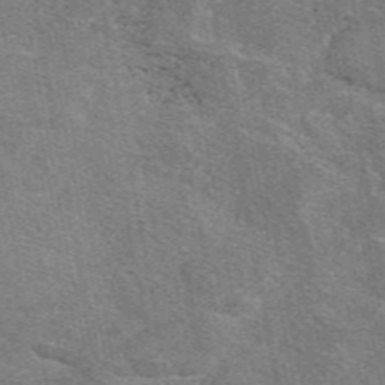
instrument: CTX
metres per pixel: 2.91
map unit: eAb
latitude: 49.2348
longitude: 114.6329
